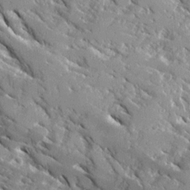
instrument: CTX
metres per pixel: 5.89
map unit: Ave
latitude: 16.7246
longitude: -129.9906
